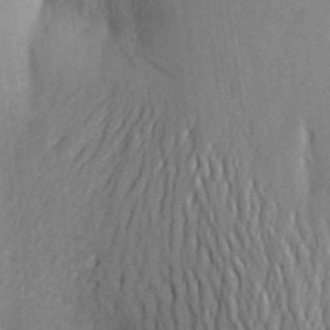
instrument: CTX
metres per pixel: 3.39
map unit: Aa
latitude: 25.6504
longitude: -149.5371
